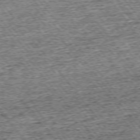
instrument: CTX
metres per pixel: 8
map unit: Ap
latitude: -75.1620
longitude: -91.6694
